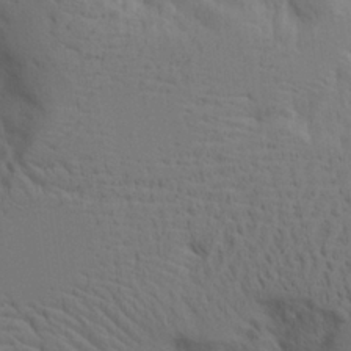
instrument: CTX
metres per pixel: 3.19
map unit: Aa
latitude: 21.4805
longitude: -124.2333
